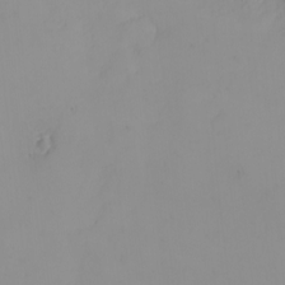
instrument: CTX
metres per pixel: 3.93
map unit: Nhu
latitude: -5.2565
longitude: -80.4412
